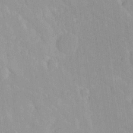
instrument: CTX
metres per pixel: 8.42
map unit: Ave
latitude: 19.8772
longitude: -136.6113
